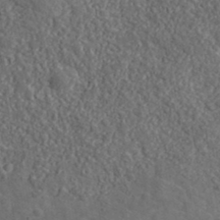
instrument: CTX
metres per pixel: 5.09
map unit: lHvf
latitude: 38.3845
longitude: -89.8206
